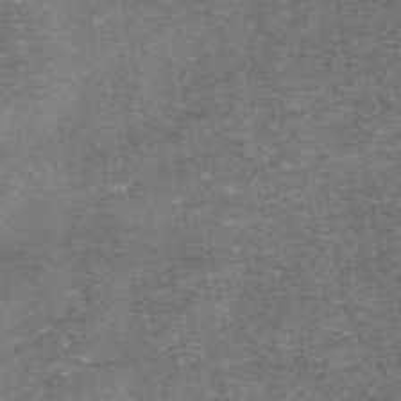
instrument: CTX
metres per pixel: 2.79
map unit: eAb
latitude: 47.1404
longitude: 104.0850
